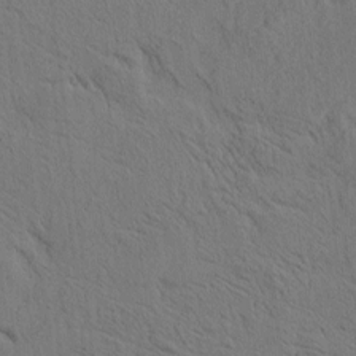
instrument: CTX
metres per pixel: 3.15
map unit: eHh
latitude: 3.4426
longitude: -78.9136
